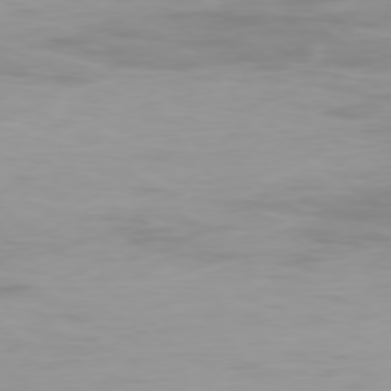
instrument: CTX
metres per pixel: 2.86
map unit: Ap
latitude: -78.6518
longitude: -96.4601
